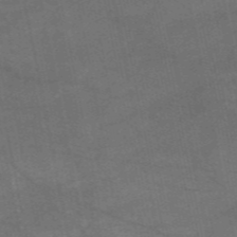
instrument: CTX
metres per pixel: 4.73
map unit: HNb
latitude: -55.3699
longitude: -39.7638
